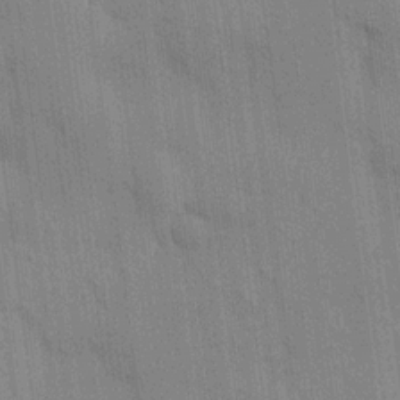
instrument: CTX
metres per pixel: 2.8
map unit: HNhu
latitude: 14.6491
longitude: 12.9731
